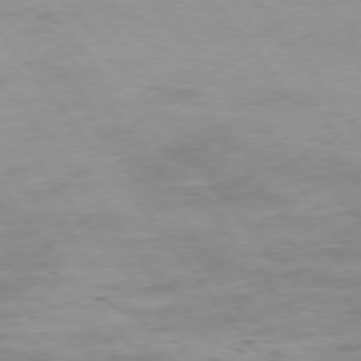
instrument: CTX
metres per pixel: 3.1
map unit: Hpe
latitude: 75.2159
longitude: -143.7072
